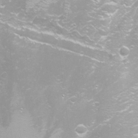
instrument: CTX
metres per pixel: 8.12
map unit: Aa
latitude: -9.0297
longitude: -71.4237
